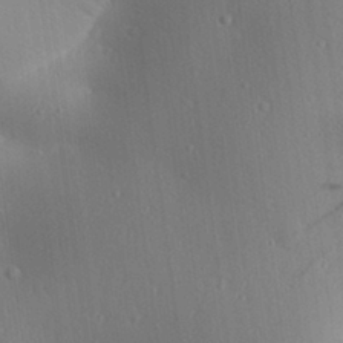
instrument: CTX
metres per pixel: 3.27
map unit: Aa
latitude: 30.8947
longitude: -140.7813
